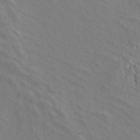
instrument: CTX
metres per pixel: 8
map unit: ANa
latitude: 41.7071
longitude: 32.8597
